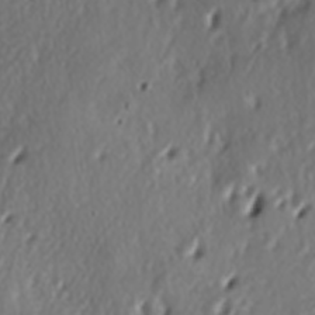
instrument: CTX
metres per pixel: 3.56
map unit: lAa
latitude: -6.8030
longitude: -124.3278
